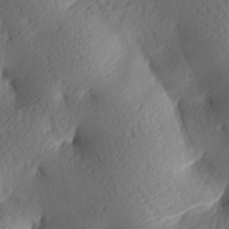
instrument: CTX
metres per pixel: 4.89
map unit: lAa
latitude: -7.8422
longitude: -126.4034
